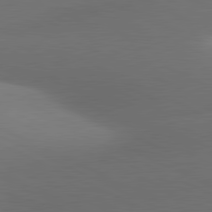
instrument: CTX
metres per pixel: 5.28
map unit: lApd
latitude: 81.2159
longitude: 133.8234
